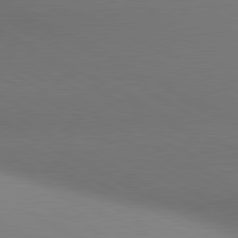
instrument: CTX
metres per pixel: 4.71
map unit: lApd
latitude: 80.8758
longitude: 133.0109
